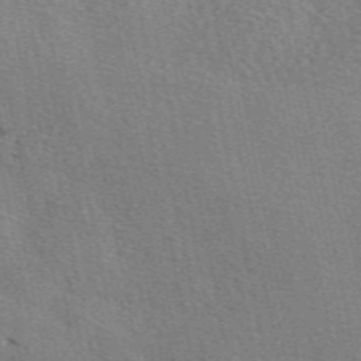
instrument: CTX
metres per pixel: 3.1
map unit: eAb
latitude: 50.4412
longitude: 108.4629
